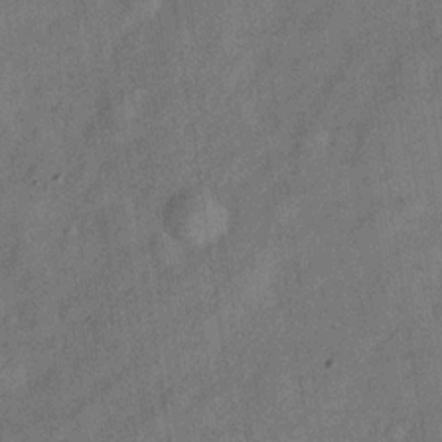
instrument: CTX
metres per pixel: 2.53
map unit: Hve
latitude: -30.8975
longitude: 92.0094
